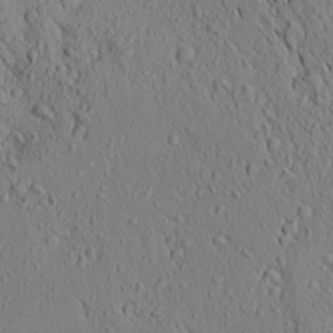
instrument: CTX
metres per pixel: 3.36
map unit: Aa
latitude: 18.0633
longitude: -147.9906
